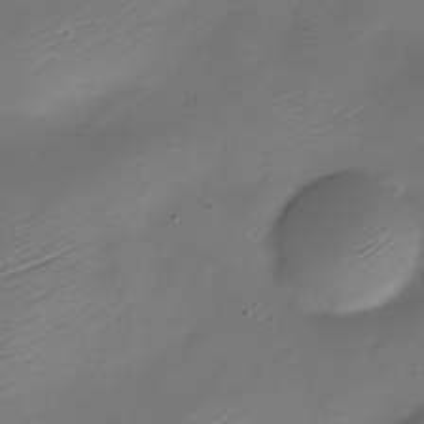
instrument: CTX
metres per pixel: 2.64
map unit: Nhe
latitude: -19.1431
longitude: 145.1998
